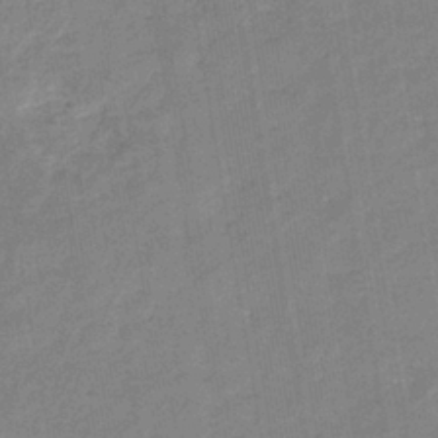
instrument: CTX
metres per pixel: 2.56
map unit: eHb
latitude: -35.1998
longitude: 74.3873
